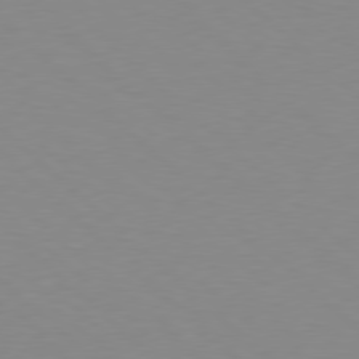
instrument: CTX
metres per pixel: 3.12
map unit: Hpe
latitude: 78.3090
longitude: -164.7813
